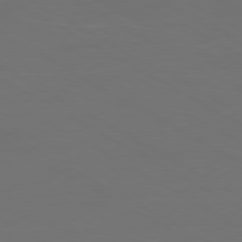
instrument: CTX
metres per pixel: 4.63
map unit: Ap
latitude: -80.5007
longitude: -60.2711
